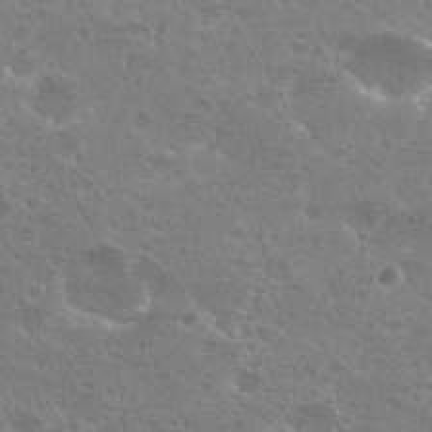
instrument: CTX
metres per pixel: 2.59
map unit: Hto
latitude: 26.1389
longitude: -36.8758
